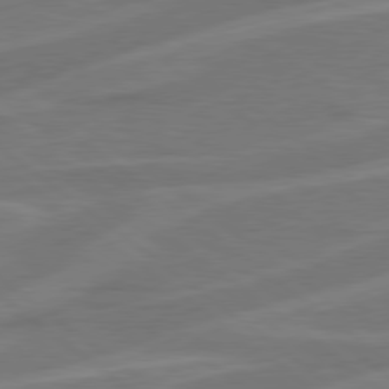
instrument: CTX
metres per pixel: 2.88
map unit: Hpe
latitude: 78.5735
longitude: -126.8191
